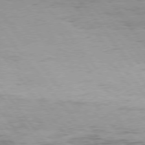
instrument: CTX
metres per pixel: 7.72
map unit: Hpe
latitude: 75.4993
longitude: -143.3482
